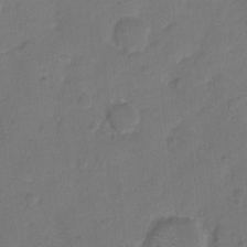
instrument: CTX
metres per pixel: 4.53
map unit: Hto
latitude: 6.1011
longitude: -62.4034
